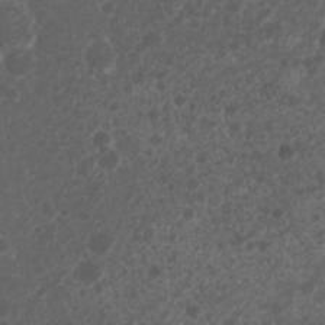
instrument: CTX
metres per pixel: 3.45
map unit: Nhu
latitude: 6.5546
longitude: -21.0647
